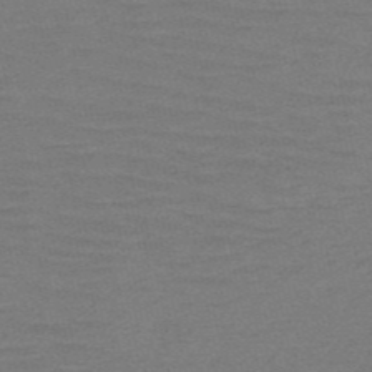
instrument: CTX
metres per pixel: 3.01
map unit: HNb
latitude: -52.9730
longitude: -43.4049
